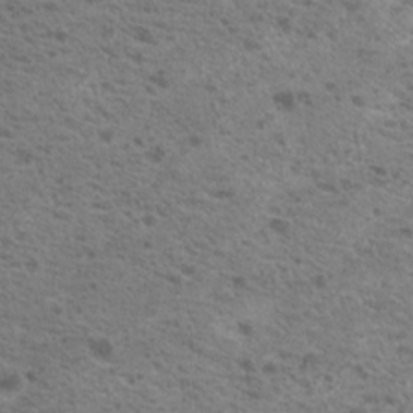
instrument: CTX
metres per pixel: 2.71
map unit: Nhu
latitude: 19.1592
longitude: -31.2348
